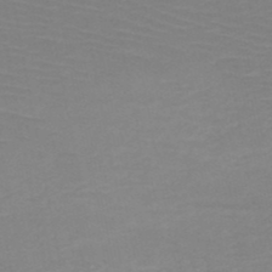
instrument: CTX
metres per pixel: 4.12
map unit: HNb
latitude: -49.4077
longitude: -44.4790
